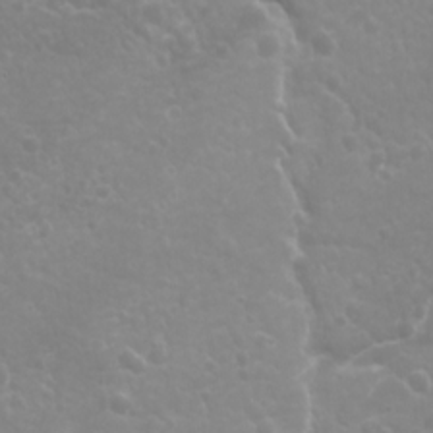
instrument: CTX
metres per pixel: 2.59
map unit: Ave
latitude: 18.2333
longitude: -133.7450
